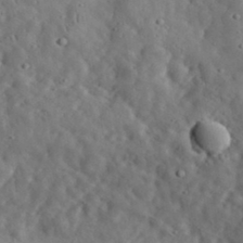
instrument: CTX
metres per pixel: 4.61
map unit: eHh
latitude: 33.2159
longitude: -75.0270
